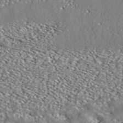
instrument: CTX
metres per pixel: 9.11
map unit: ANa
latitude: 39.8772
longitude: 30.4440
